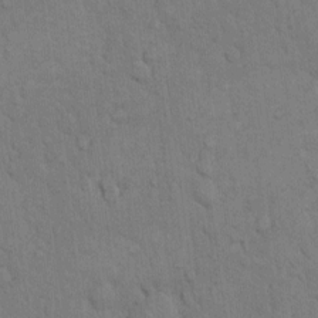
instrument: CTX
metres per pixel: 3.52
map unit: Hto
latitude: 10.4223
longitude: -61.4993
